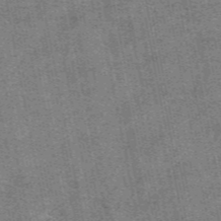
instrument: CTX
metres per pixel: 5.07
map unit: eAb
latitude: 48.0822
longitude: 104.1794
